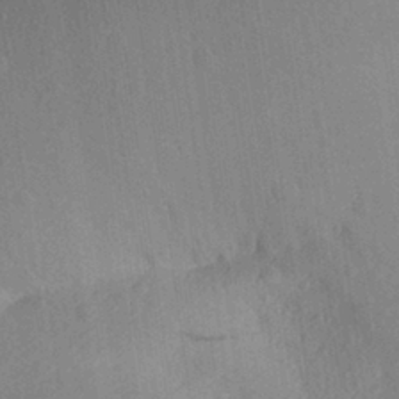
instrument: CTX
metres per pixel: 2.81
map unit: Aa
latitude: 27.5560
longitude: -145.4993
